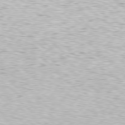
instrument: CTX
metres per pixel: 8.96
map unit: Hpe
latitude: 78.2901
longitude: -148.8380
